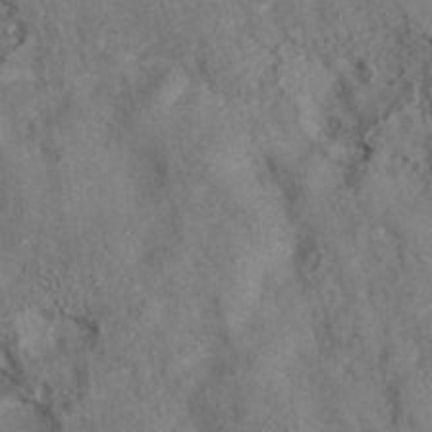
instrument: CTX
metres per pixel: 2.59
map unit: eAb
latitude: 35.2537
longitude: 109.0108
